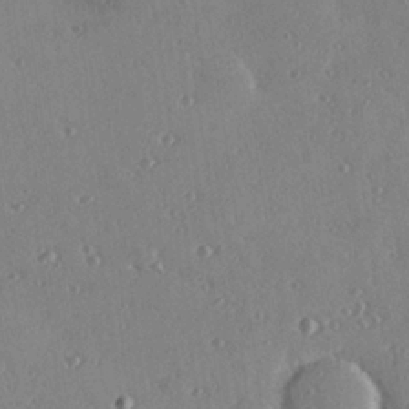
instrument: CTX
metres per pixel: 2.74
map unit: Hve
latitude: 26.1767
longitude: -93.2726
